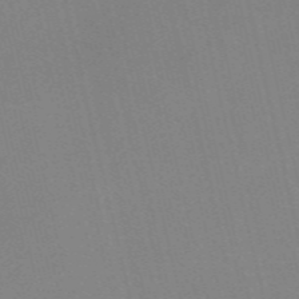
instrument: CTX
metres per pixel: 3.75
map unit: Nve
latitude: -57.8989
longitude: 62.9541
